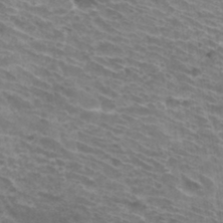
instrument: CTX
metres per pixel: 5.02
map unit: Hto
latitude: 33.6316
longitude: -42.0255
